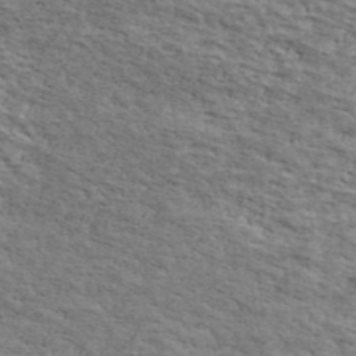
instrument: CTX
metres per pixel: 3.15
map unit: Ave
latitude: 41.2536
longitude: -109.8772
